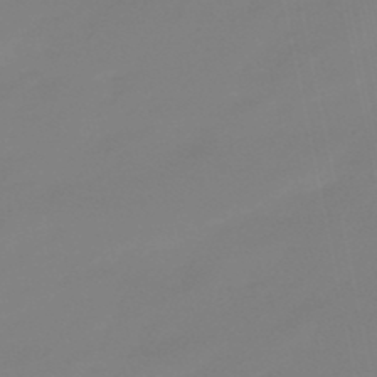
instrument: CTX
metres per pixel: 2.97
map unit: lHb
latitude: -49.1998
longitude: 79.9556
